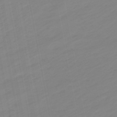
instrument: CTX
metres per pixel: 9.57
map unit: eHb
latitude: -49.0487
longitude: 84.4440
